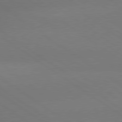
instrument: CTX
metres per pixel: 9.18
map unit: lApd
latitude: 79.6883
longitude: -151.1781
